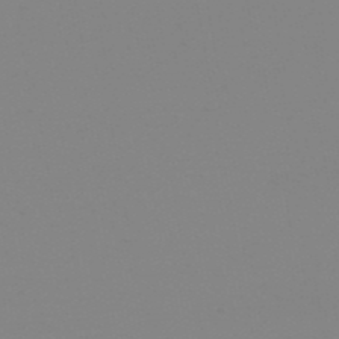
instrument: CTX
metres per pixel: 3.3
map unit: eHb
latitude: -50.4629
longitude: 74.0472
